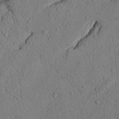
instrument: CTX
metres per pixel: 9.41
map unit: Nhu
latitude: 21.3671
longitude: -76.0444
